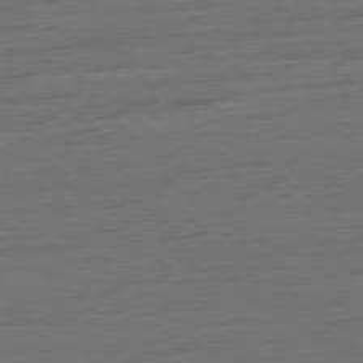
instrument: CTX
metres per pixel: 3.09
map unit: Ap
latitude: -79.8611
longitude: -57.4048
